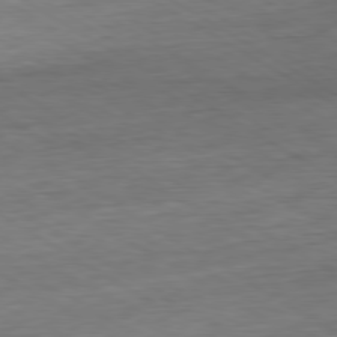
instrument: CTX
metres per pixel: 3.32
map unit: Hpe
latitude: -80.2929
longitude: 20.2172
